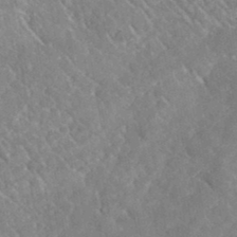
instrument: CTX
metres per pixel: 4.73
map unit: lHvf
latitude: 37.3671
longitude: -91.6883
